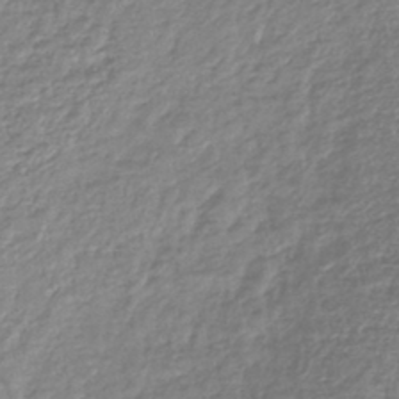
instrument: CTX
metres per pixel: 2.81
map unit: lHb
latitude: -42.1038
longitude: 68.6896
